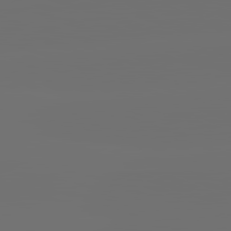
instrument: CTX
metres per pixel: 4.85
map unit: lApd
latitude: 82.1955
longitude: -160.4223
